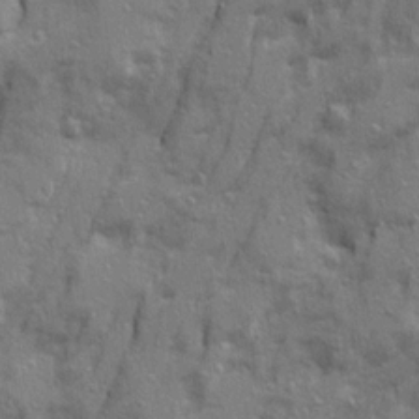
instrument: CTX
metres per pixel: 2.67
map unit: Ave
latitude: 21.5182
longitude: -130.3846
